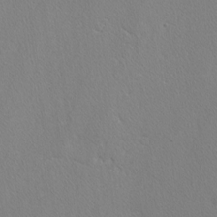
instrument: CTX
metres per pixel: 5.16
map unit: lAvf
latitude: -4.2361
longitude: -108.6490
